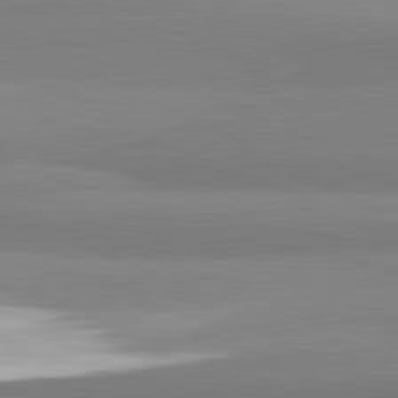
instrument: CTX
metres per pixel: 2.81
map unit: lApd
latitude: 82.2900
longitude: 172.9353
